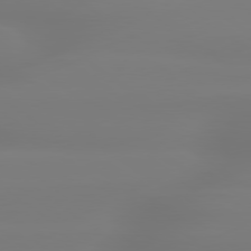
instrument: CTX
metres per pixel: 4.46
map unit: lApd
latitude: 79.6316
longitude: -136.2145
